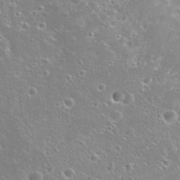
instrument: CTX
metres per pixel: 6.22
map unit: Nhu
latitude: 28.7435
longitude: -51.9717
